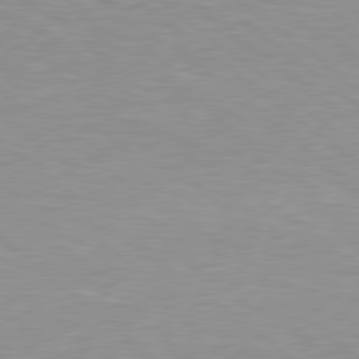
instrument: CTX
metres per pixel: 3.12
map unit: lApd
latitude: 79.2726
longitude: -88.9514
